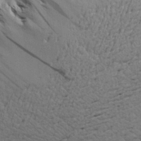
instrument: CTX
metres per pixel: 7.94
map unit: Aa
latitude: 18.9702
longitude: -141.8394
